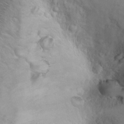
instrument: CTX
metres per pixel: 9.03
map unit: Ht
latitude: 7.8583
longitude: -29.8583
